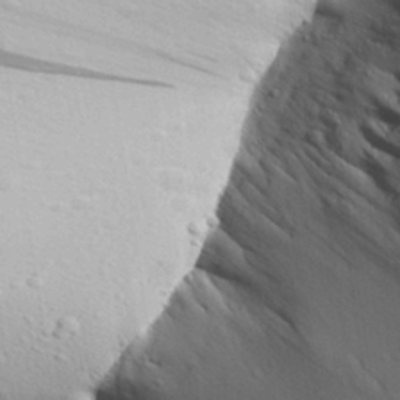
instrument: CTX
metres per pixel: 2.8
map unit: Aa
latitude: 29.7260
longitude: -137.7261
